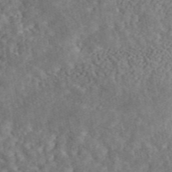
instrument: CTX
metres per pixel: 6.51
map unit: ANa
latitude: 46.6491
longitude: 50.5196
